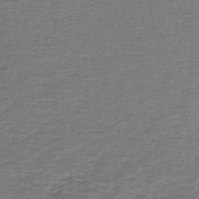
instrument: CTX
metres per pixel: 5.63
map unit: lHb
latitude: -44.9731
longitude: 57.4265
